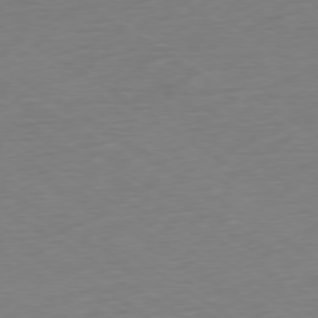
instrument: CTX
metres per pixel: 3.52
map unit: Ap
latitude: -78.5384
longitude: -58.8191
